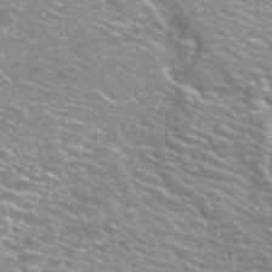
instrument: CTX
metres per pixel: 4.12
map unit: Nhu
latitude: 30.3657
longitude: -49.0647
